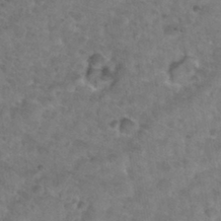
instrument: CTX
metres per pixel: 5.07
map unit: Nhu
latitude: 31.3860
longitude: -50.0255
